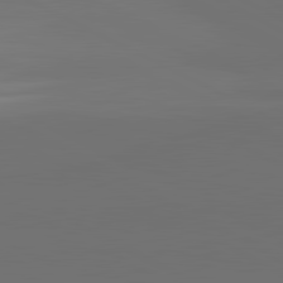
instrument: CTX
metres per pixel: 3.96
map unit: lApd
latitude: 81.7639
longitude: 152.4818
